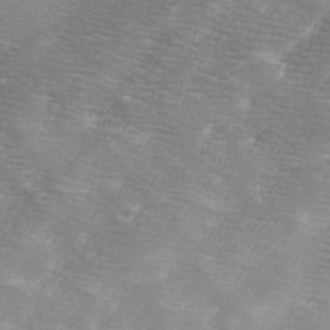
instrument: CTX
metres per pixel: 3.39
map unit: Ave
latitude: 10.1956
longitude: -106.1389
